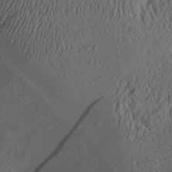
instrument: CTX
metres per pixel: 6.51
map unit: Aa
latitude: 25.8583
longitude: -135.4804
